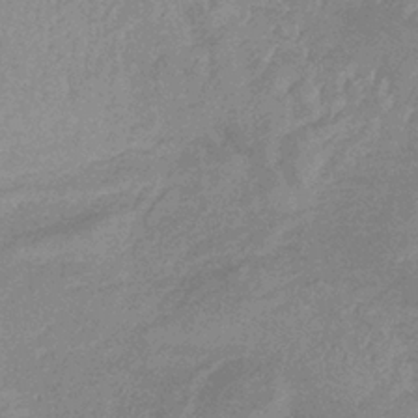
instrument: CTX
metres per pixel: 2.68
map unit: lHb
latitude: -33.7100
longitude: 69.4265
